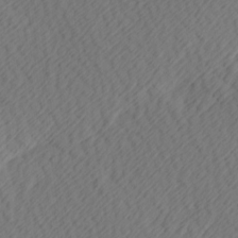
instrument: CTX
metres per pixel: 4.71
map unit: Hve
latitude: 13.4804
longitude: -91.5560
